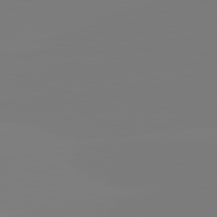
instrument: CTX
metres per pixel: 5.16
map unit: lApd
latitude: 81.8016
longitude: -159.7261
